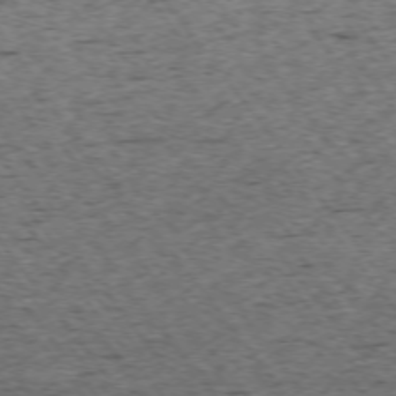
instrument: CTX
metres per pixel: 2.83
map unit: Ap
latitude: -74.5385
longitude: -87.1025
